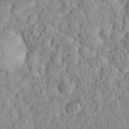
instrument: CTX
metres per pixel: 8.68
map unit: eHh
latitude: 33.0458
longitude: -64.9136
